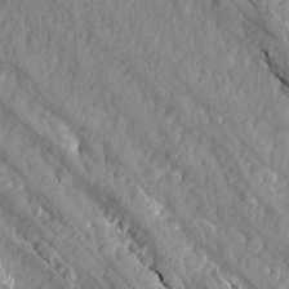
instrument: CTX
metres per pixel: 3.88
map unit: Aa
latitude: 15.5938
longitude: -145.1214
